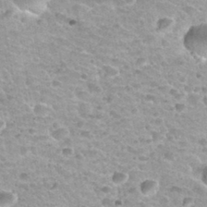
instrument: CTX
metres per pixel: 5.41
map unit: Nhu
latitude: 32.5545
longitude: -53.0269
